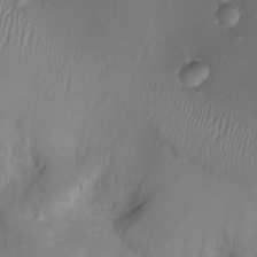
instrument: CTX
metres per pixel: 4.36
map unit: Ht
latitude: -7.5777
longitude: -21.2726
